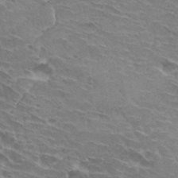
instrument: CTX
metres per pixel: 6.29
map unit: Hto
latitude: 30.5168
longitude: -42.2712
